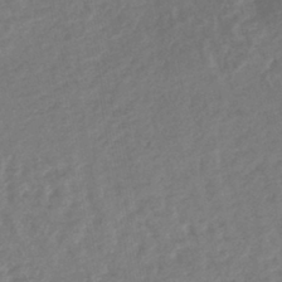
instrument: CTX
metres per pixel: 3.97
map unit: lHb
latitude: -41.3132
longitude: 72.9353
